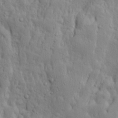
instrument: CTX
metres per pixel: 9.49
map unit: Ave
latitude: 13.9150
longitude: -133.5182
